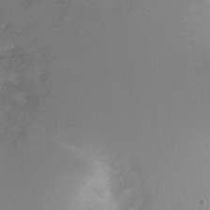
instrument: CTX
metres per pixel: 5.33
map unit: Ht
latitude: -10.6330
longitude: -44.5168
